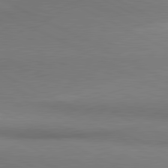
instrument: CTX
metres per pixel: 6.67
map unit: lApd
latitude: 80.9514
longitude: 162.4062
